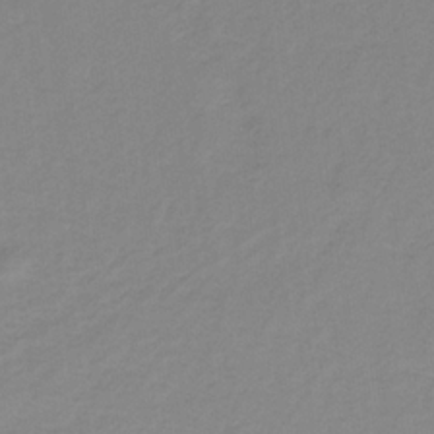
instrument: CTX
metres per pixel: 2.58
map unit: lHb
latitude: -31.6911
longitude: 64.2740
